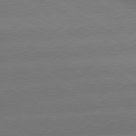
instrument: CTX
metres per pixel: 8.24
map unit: lApd
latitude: 80.6679
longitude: -151.3103
